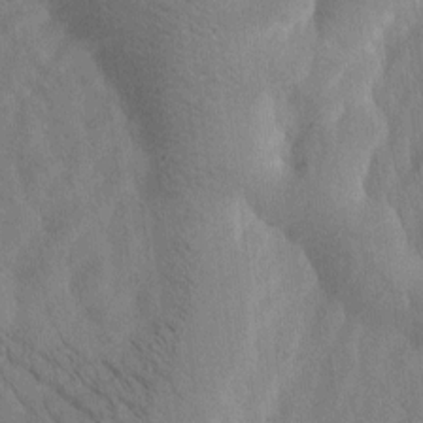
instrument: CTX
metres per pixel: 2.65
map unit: Htu
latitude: -0.1606
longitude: 172.3684
